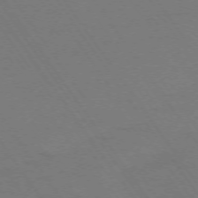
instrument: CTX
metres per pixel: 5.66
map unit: Ap
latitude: -74.4440
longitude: -70.5923
